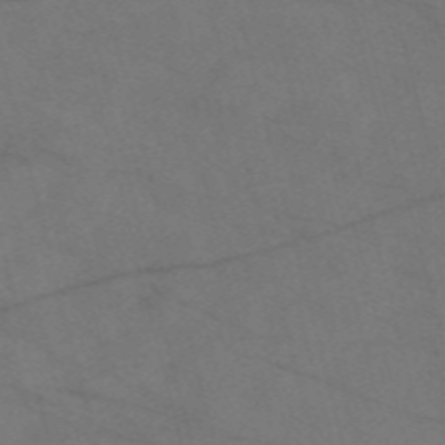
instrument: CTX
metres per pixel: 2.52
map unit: Nve
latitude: -57.6722
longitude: 51.0864
